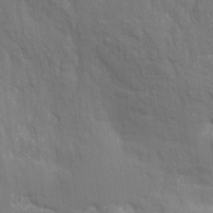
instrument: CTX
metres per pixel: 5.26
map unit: eHh
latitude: 13.0837
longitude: -70.3845
